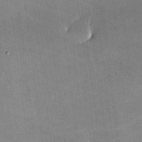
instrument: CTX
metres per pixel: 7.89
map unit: lHvf
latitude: -10.0094
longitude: -100.8569
